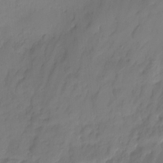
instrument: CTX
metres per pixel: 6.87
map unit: Ht
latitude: -14.5007
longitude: -52.2901
